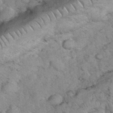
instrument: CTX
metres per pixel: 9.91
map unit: eHh
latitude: 36.7435
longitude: -64.1011
